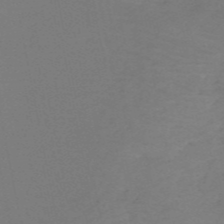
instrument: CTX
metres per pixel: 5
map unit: HNb
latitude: -54.7841
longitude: -48.8569
